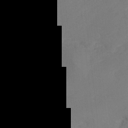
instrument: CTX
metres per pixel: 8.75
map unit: HNhu
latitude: -37.7666
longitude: 32.9542
